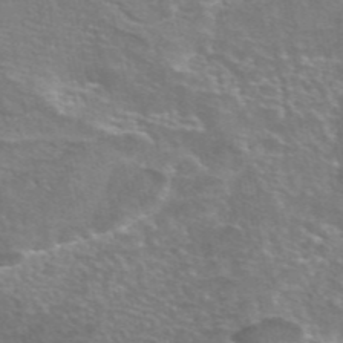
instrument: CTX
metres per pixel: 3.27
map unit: eAb
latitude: 45.0836
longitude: 106.2551
